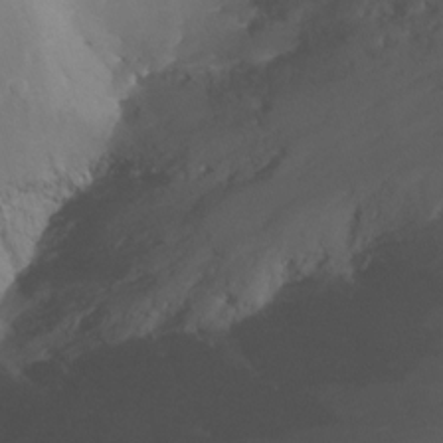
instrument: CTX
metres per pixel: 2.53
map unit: Nhu
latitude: -13.8422
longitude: -64.7436
